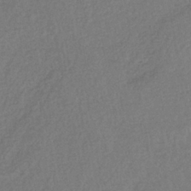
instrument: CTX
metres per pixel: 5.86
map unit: lHb
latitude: -37.6155
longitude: 69.1809
